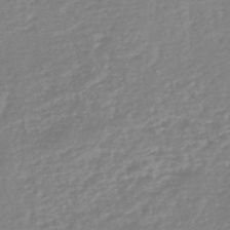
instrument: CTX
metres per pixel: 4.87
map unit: HNb
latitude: -48.5385
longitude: 58.0849
